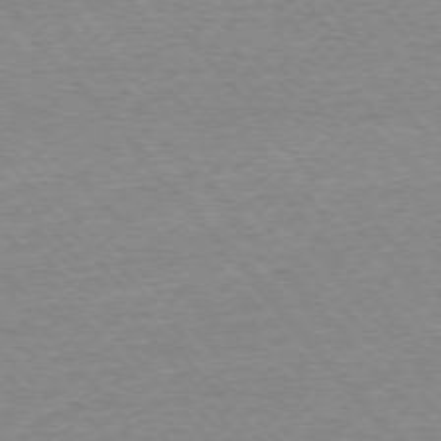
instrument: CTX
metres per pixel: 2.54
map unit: Ap
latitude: -76.3306
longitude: -94.5735
